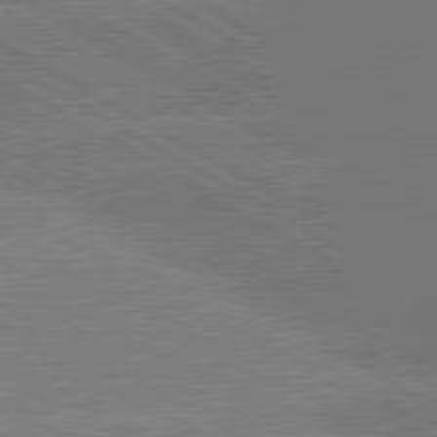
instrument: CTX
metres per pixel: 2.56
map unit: lApd
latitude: 80.8947
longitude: -152.2334
